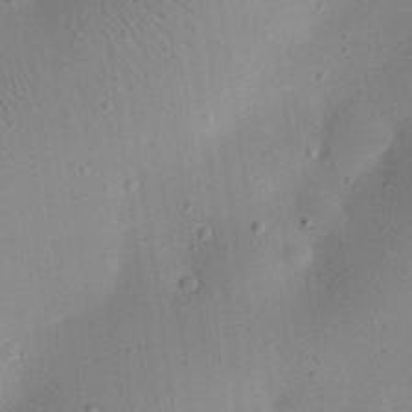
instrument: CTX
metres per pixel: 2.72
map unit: eHh
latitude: 25.1781
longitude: -70.2522
